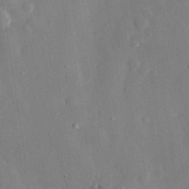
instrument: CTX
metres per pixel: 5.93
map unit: eHh
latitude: 30.1767
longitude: -78.4223
